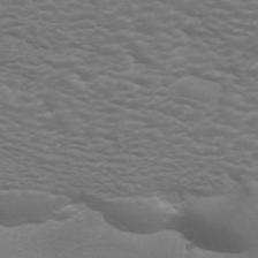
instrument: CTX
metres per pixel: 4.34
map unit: ANa
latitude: 44.4979
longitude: 26.1227
